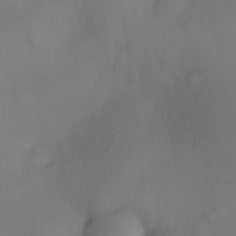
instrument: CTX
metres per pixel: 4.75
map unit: eHh
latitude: -22.6141
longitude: 15.5022
